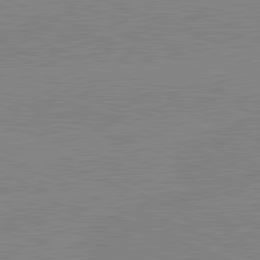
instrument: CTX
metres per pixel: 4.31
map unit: lApd
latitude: 81.7072
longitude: -158.0822
